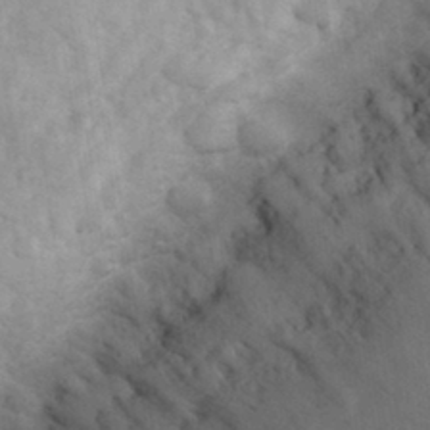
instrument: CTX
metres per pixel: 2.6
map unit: eHh
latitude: 32.3089
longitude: -68.9325
